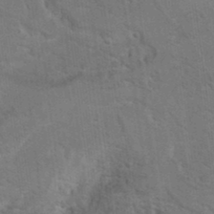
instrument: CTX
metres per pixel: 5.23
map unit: Hto
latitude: 9.3671
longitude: -35.4615
